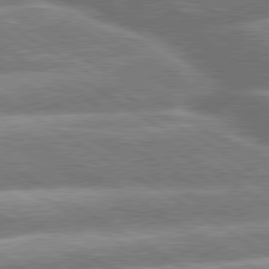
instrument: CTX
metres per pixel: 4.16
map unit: lApd
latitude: 79.9339
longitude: -160.4601
